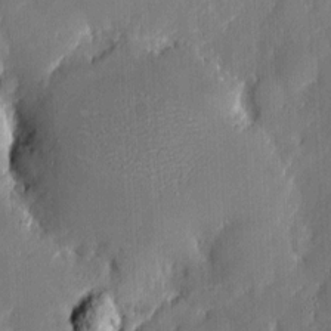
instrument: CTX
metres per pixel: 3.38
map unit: eHh
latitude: 6.1011
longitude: -68.8191
